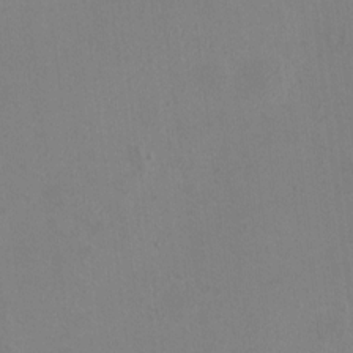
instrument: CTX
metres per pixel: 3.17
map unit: HNhu
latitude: 9.9528
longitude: 15.2565
